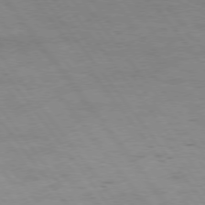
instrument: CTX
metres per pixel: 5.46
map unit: Hpe
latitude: 75.2537
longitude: -140.9702
